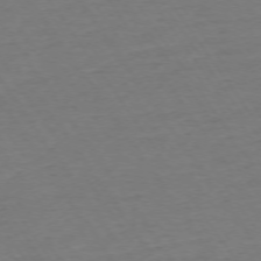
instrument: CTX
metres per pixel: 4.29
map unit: Ap
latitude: -74.1606
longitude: -85.3860
